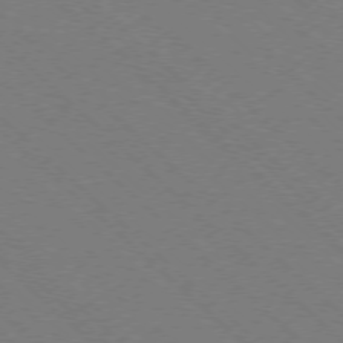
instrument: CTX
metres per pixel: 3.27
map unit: Ap
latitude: -77.5210
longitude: -65.6883
